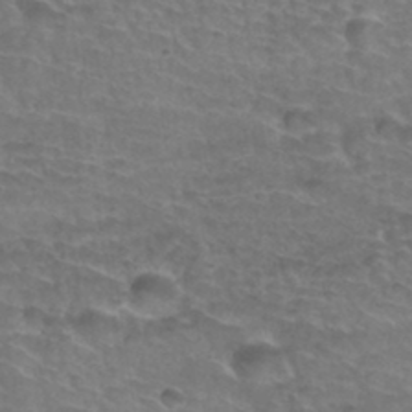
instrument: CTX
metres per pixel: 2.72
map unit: Hto
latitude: 35.2348
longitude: -44.4034
